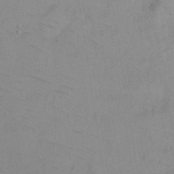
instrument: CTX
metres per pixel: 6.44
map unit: Ht
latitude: -0.4440
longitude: -32.9514
